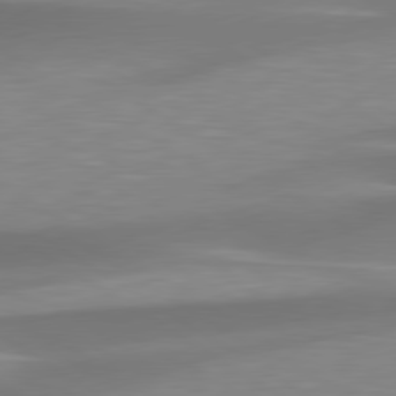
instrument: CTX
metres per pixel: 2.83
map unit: lApd
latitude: 79.5749
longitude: -93.2726
